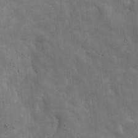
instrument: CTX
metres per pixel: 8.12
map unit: eHh
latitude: 5.0269
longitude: -70.8191
